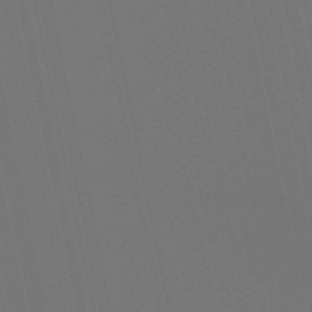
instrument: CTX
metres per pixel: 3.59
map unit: lHb
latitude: -49.9178
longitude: 75.5022
